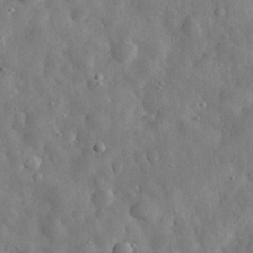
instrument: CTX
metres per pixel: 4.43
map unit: eHh
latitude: 30.9703
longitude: -74.6868
